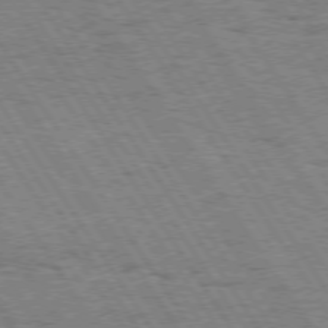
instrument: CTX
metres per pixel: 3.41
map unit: Hpe
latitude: 73.7072
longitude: -133.9528
